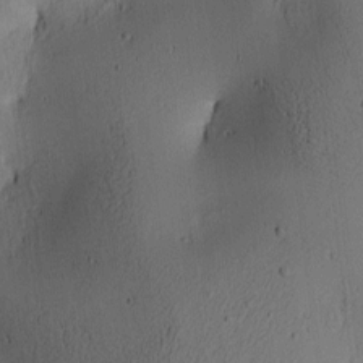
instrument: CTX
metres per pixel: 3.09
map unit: lAa
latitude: 6.1011
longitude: -114.0444
